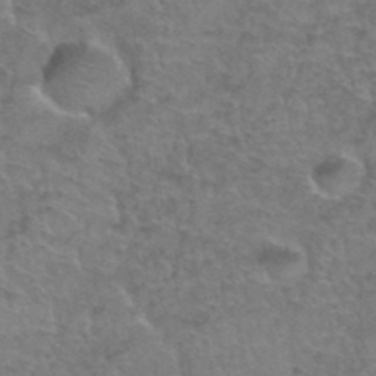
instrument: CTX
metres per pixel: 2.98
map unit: Hto
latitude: 37.1970
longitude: -42.4412
